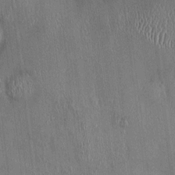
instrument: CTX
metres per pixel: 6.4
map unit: HNhu
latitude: -1.2376
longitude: -7.5182
